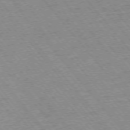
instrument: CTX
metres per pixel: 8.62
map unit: Ap
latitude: -75.7667
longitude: -87.1214
